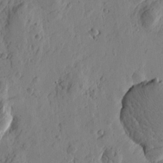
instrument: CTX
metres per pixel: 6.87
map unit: Htu
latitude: -3.5777
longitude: -178.3279
